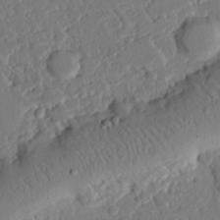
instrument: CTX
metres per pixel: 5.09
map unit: eHh
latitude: 25.3103
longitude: -80.8191
